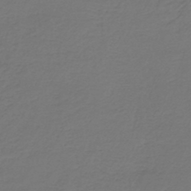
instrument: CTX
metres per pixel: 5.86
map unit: lHb
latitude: -43.7099
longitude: 62.7652
